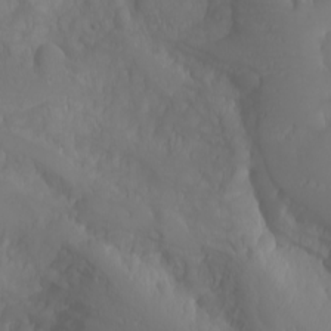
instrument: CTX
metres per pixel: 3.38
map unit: Nhu
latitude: -4.3117
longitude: -84.8758
